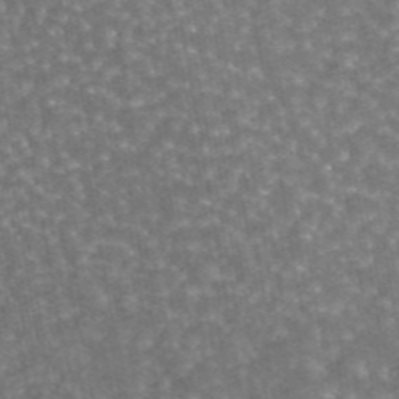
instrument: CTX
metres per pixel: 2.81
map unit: eAb
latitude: 44.8002
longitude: 106.1228
